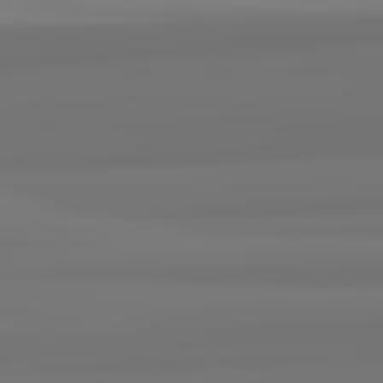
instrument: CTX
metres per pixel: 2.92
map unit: lApd
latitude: 82.2900
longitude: 171.5777
